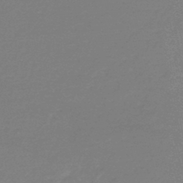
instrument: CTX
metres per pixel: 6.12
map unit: HNhu
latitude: -47.2754
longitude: 98.7652
